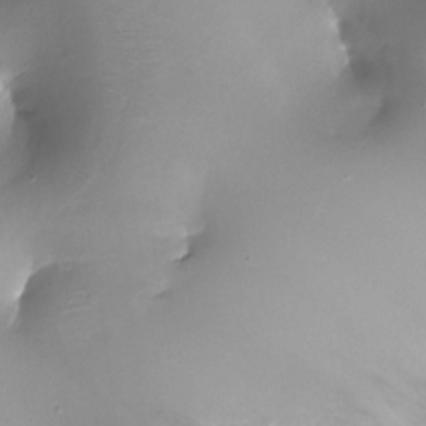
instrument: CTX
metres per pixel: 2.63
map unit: Ht
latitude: -16.4818
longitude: -42.4979
